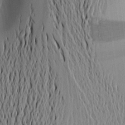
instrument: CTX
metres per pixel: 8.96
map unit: Aa
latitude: 15.8773
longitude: -147.9906
